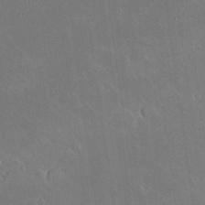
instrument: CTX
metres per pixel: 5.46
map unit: Nhu
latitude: 30.9136
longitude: -57.0269
